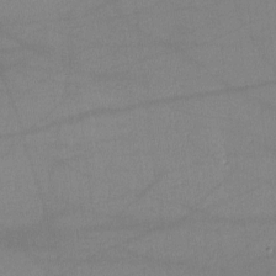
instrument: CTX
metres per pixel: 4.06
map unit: lHvf
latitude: -10.8408
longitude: -101.0836
